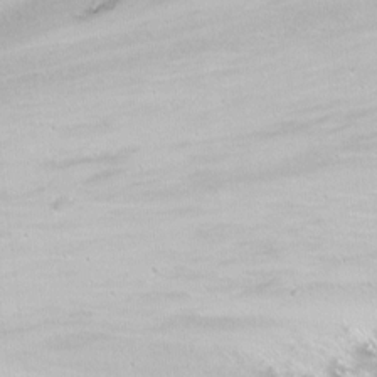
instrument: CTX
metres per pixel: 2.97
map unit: Nhu
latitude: -6.7841
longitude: -47.0081
